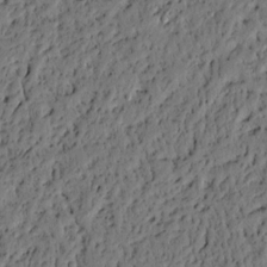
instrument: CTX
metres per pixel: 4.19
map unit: lAvf
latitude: 4.9325
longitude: 165.7478
